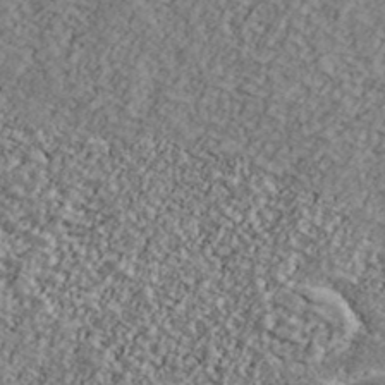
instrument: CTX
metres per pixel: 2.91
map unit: Ave
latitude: 40.7813
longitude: -111.2537
